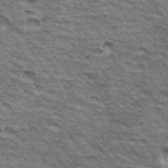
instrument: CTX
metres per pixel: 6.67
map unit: Hto
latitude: 35.0269
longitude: -42.8947
